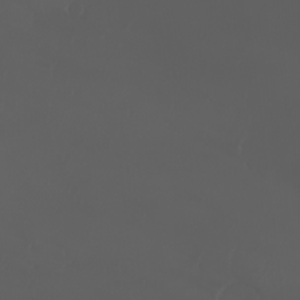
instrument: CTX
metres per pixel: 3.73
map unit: eHh
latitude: -3.0864
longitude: 19.9178
